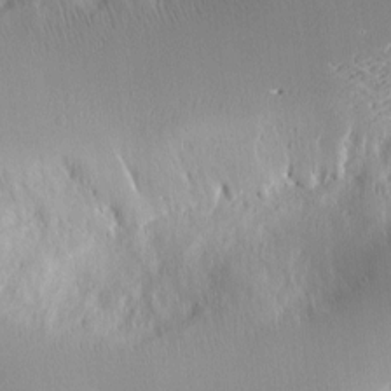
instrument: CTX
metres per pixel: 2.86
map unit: Nve
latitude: -8.3684
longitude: 173.3321
